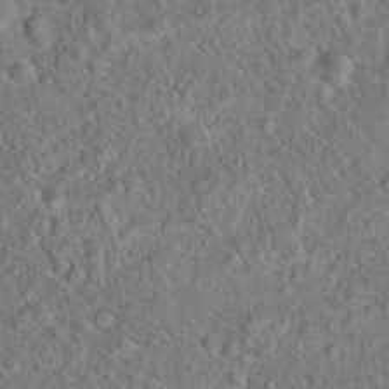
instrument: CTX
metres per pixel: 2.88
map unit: Hto
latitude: 18.7057
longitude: -42.9514
